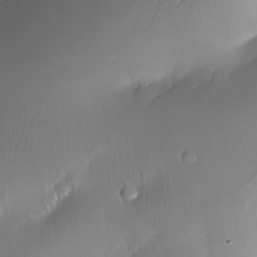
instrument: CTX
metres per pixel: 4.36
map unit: Nhe
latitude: -34.6329
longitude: -144.4412
